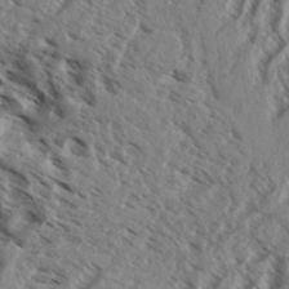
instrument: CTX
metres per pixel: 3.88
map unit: Aa
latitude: 33.0458
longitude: -137.9339
